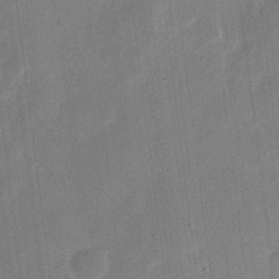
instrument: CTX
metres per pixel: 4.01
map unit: eHh
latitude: 11.2915
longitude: -68.6113
